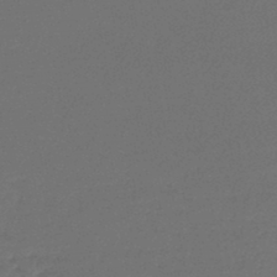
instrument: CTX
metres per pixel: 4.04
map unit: lHb
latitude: -46.1039
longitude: 63.2942
